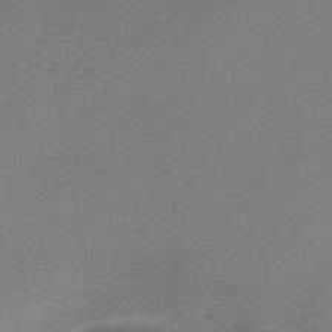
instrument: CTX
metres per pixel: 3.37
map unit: lHb
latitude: -42.8785
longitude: 60.0283
